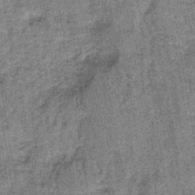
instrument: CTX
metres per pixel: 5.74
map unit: lHb
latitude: -38.6708
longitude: 60.6518
